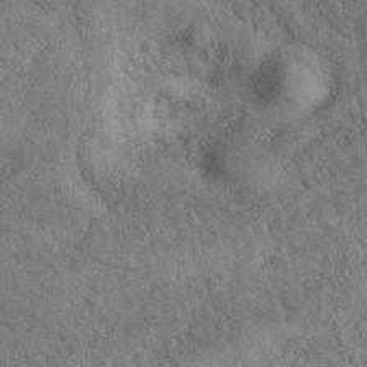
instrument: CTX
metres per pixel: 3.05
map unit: eAb
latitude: 38.1956
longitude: 112.3495
